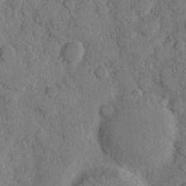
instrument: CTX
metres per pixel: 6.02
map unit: eHh
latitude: 8.8002
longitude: -64.6301
